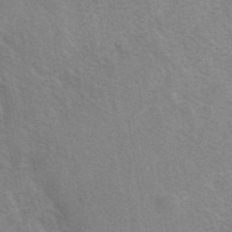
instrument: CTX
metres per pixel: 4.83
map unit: eAb
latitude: 41.5560
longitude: 106.6708
